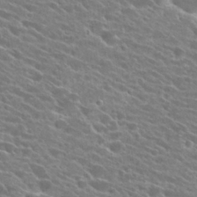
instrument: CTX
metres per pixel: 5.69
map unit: Hto
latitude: 25.0647
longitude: -41.3859
